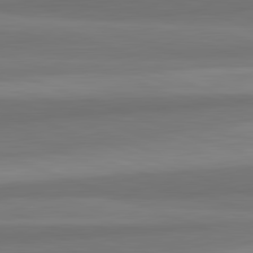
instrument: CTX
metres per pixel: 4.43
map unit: lApd
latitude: 82.3278
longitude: 176.1984
